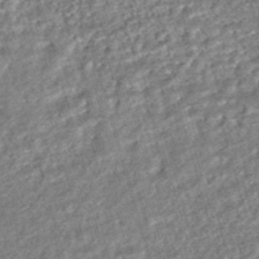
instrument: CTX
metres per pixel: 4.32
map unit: HNhu
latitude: -47.0297
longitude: 99.2754
